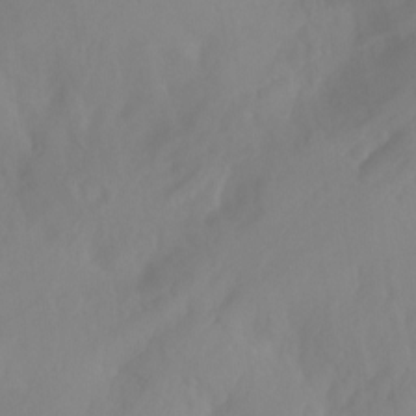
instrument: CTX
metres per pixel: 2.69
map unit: Ht
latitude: -14.5196
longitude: -56.7246
